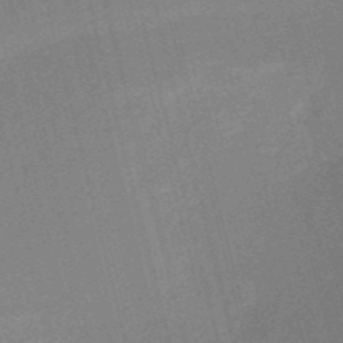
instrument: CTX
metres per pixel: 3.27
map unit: HNb
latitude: -52.4440
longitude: -46.7624
